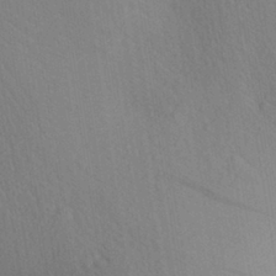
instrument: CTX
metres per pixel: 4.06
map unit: Aa
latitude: 29.7260
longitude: -145.4426
